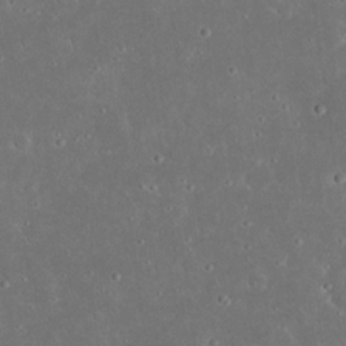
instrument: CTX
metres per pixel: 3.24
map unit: Nhu
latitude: 23.1403
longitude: -71.1403
